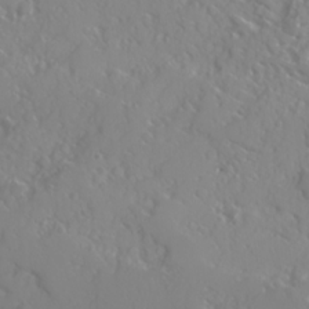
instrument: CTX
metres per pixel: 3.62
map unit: Ave
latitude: 17.0836
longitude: -129.2726
